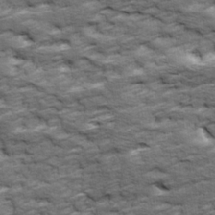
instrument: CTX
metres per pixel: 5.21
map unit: Ave
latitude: 17.7639
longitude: -135.7827
